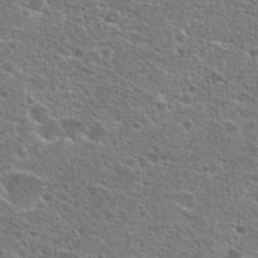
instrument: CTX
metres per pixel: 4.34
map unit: Hto
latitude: 25.5371
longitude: -47.1592
